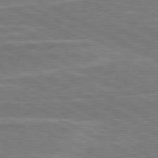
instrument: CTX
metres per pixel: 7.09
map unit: lApd
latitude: 81.0269
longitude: -173.8394
